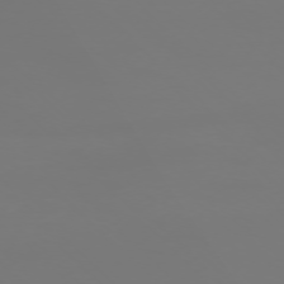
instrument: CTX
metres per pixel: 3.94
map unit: Ap
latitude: -76.1795
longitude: -82.1199
